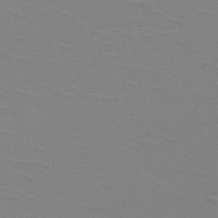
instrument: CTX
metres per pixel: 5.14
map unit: HNb
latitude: -48.3873
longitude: -48.6679
